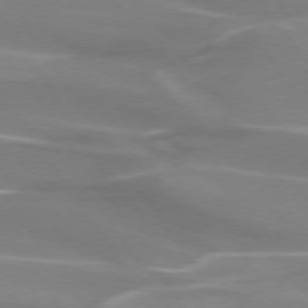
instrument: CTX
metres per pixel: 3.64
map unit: lApd
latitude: 74.0255
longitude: -61.8205
